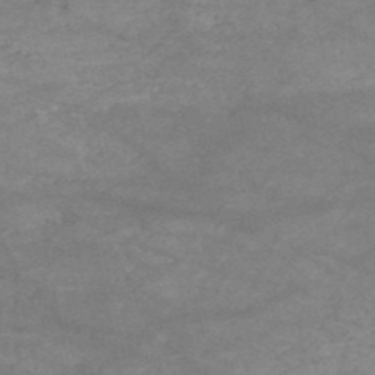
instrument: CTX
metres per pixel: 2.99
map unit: HNb
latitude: -53.3320
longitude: -41.6504
